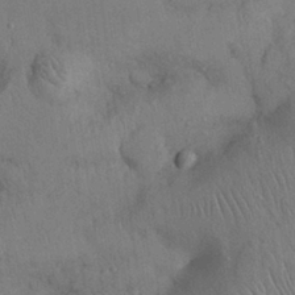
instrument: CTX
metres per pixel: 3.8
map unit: Nhu
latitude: 27.4804
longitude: -69.7639
